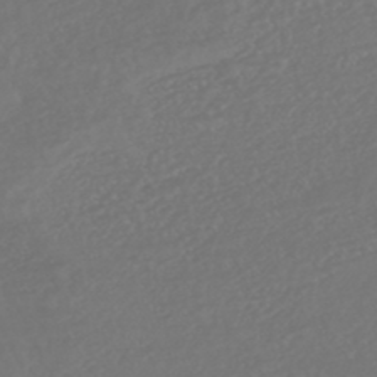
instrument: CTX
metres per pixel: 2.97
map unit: HNhu
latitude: -47.5210
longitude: 97.5777
